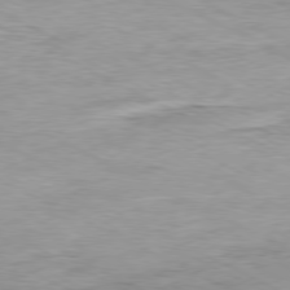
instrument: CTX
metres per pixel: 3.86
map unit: Ap
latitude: -80.3118
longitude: -75.4804
